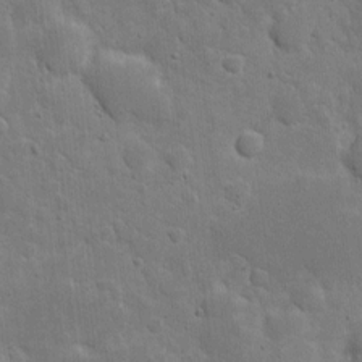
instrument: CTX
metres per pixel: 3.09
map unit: eHh
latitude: 5.5182
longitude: -70.7246
